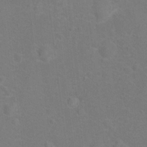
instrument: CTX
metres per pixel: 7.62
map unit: Hto
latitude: 14.6491
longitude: -41.4426
